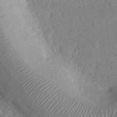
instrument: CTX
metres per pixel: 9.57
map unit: eHh
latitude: 25.2348
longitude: -66.2333
